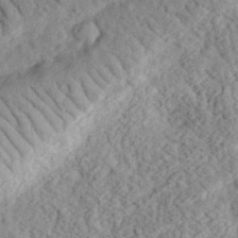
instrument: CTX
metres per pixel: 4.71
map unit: eHh
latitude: 35.9906
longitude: -78.9703
